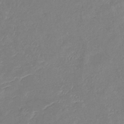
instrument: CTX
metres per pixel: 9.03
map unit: eHb
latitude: -38.1984
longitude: 75.7289
